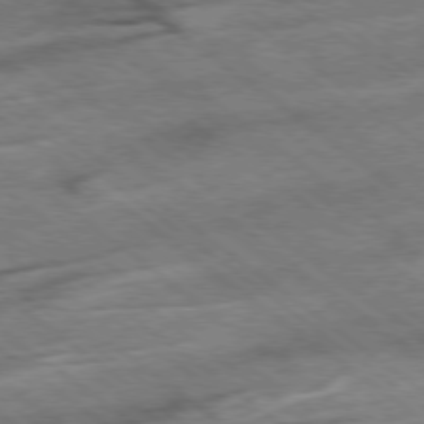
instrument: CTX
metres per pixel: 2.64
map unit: Hpe
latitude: -78.5384
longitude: -22.8191
